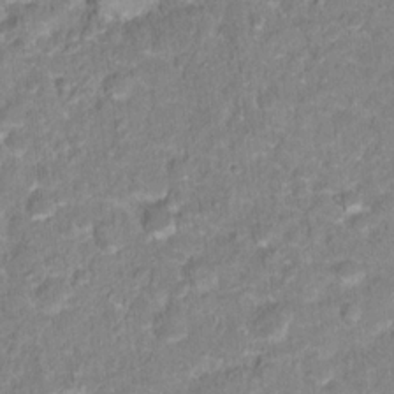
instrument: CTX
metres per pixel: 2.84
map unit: Hto
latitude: 16.8191
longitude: -37.1026
